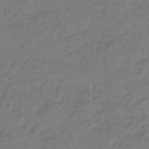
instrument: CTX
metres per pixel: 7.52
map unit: eHb
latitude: -46.0661
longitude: 83.4076
